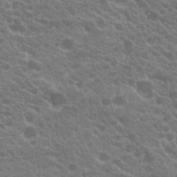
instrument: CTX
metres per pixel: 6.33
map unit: Hto
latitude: 20.3090
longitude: -35.3103
